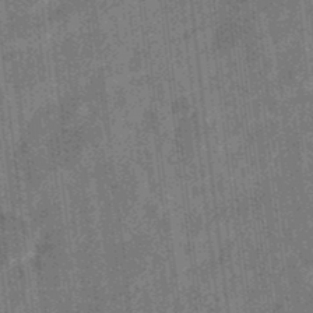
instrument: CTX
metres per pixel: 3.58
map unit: eHb
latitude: -34.8597
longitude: 78.9541
